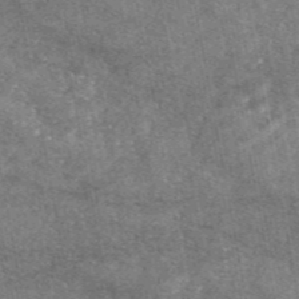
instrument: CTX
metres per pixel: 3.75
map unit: eAb
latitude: 46.9892
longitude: 122.1606
